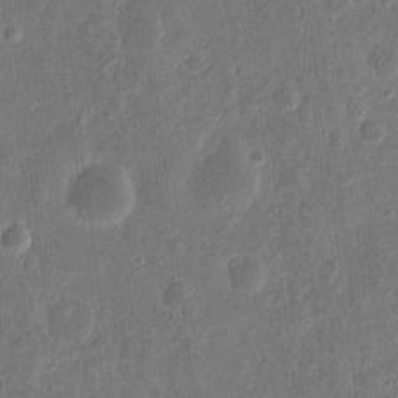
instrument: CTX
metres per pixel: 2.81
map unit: eHh
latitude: 11.4804
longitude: -73.3104
